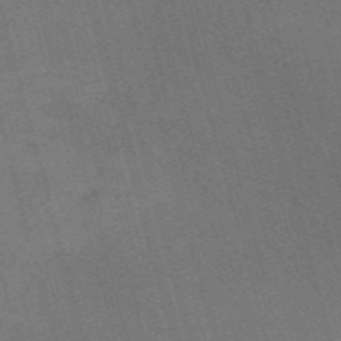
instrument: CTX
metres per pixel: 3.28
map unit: Nve
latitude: -59.6154
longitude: 62.7085
